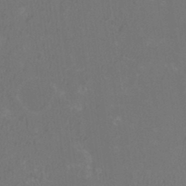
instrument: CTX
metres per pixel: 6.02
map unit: HNhu
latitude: 1.1403
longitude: -0.2522
